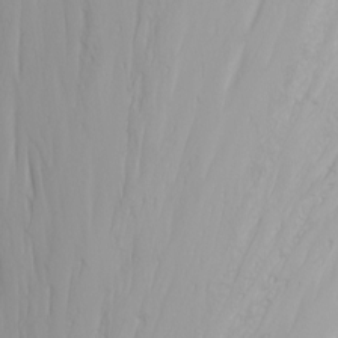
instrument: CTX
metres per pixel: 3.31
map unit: Nhu
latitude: -5.5777
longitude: -69.7449
